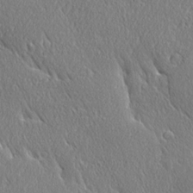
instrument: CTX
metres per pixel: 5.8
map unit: Ave
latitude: 21.4994
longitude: -136.5168
